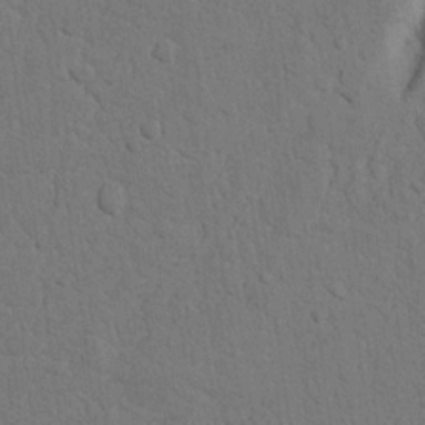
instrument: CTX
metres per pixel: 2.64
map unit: Nhu
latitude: 20.1200
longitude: -76.4412
